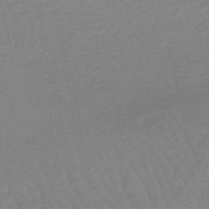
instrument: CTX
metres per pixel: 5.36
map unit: eHb
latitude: -48.5574
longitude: 86.5385
